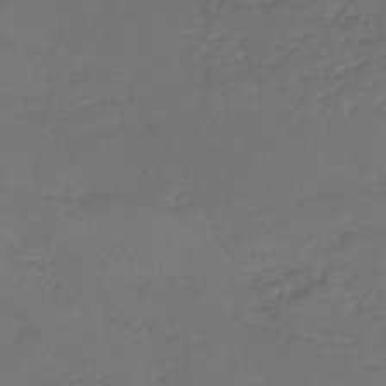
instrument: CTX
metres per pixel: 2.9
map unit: lHb
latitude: -43.4454
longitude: 73.3887
